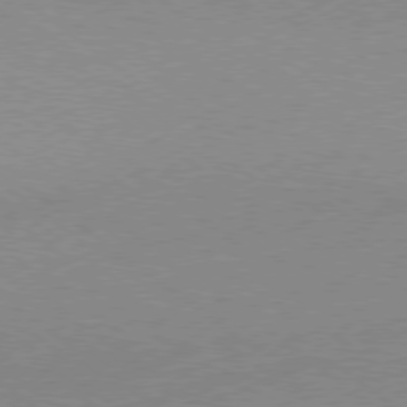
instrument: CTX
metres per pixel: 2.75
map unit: Hpe
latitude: -79.1431
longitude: 8.1795
